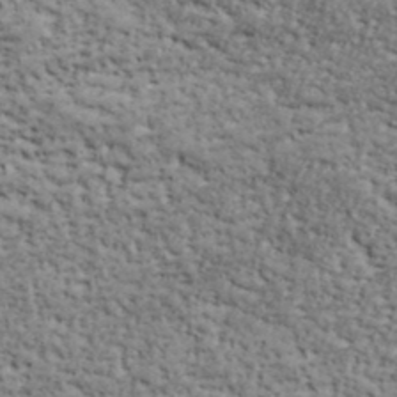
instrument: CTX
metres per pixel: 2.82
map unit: lHvf
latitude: 39.4237
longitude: -88.7436
